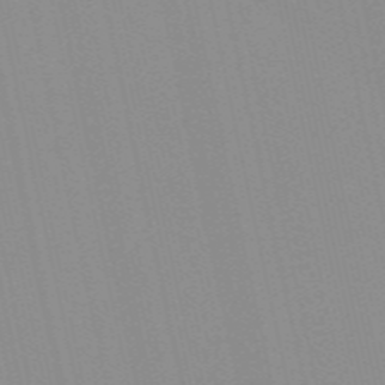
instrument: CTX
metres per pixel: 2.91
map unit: Nve
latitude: -57.1998
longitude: 60.3306
